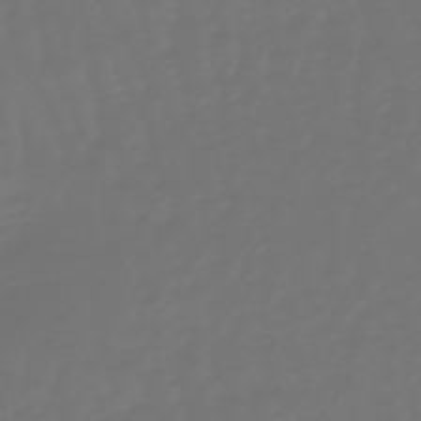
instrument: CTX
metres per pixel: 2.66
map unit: eHb
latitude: -47.4832
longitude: 81.4833
